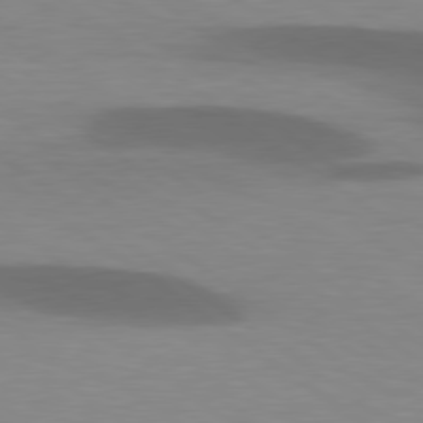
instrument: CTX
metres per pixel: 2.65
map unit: lApd
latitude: 79.2348
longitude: -47.9528
